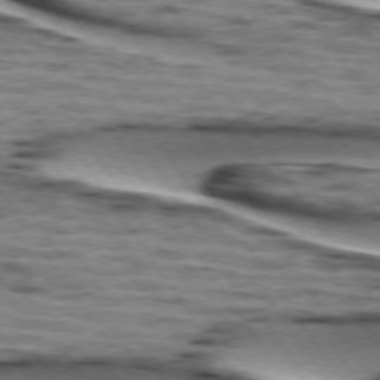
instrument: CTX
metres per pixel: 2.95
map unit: lApd
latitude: 74.0255
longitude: -52.8191
